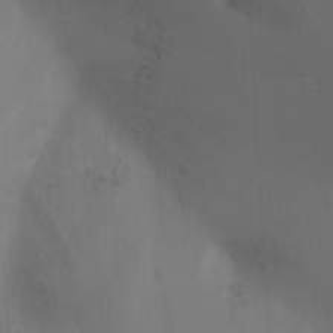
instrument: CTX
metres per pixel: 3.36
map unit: Ht
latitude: -11.1242
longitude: -27.8395
